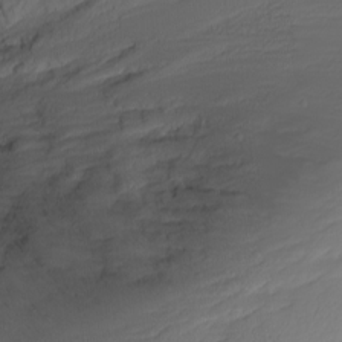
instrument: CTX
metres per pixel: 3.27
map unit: Nhu
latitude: -5.1242
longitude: -81.1592
